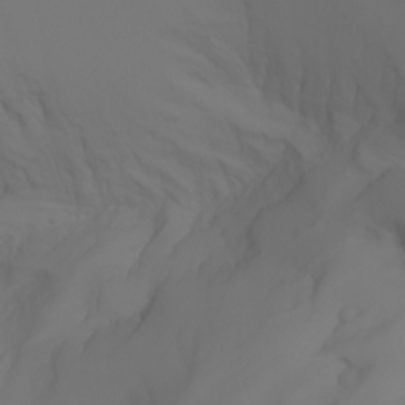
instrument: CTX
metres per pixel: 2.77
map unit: Aa
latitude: -6.8408
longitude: -85.1214
